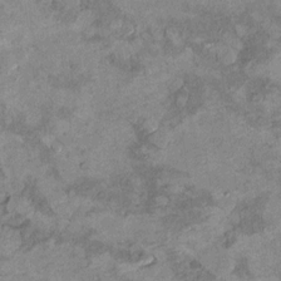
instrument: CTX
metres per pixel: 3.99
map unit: Hto
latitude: 9.4615
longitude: -36.4034
